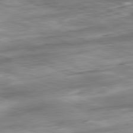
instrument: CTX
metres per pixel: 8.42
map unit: Ap
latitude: -81.8423
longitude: -80.8947
